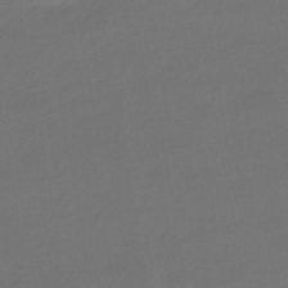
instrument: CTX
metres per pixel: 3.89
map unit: HNhu
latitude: -42.5384
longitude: 95.3320
